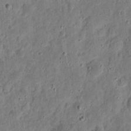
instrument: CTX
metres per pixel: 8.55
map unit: eHh
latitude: 10.6113
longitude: -73.9528
